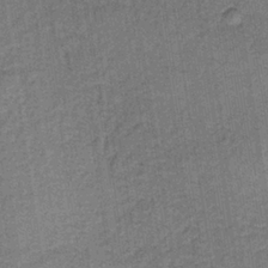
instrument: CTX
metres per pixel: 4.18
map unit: lHb
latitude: -35.9556
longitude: 62.8597
